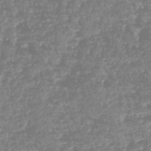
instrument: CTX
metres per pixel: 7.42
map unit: HNhu
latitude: -48.5007
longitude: 29.0298
